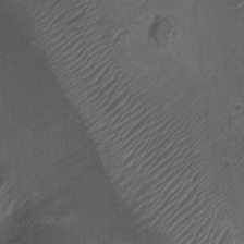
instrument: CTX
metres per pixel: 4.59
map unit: Ht
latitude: 2.5734
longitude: -19.5182
